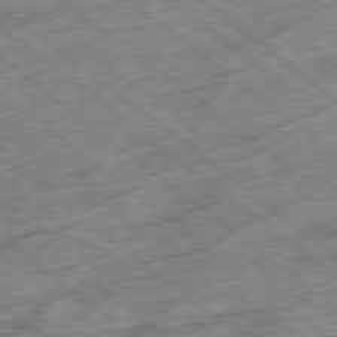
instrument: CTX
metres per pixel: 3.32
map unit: Ap
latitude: -79.0675
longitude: -48.7246
